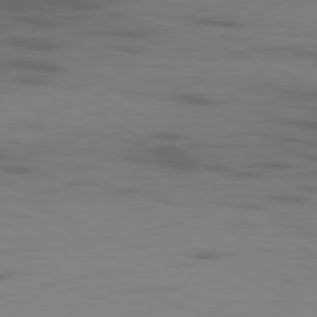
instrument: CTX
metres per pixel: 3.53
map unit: Ap
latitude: -80.9920
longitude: -61.8394
